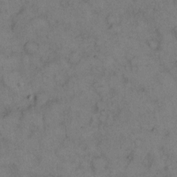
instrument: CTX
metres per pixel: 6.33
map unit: eHh
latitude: 15.1215
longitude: -63.3104
